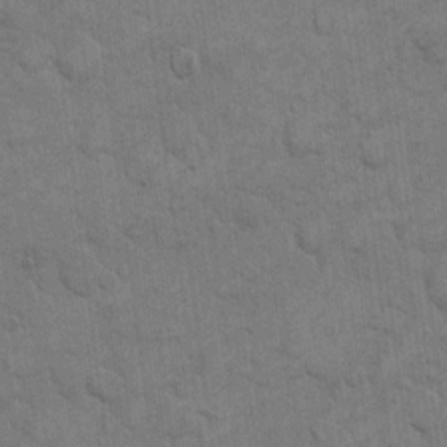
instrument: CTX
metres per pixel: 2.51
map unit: eHh
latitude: 12.6491
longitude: -65.4804
